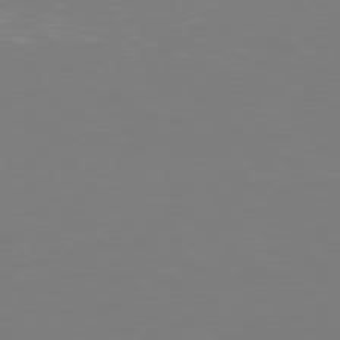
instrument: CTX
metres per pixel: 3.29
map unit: Hpe
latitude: 75.8205
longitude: -139.3482
